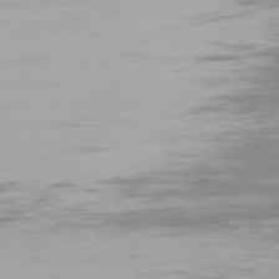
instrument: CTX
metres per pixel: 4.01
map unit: Hpe
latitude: 75.8961
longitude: -142.8002
